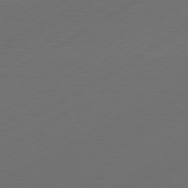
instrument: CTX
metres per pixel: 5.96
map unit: Hpe
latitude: -80.8219
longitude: 15.0298
